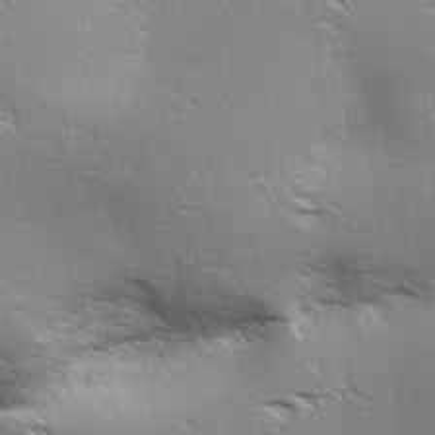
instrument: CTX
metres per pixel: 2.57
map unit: lAa
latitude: 17.8017
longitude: -138.1389
